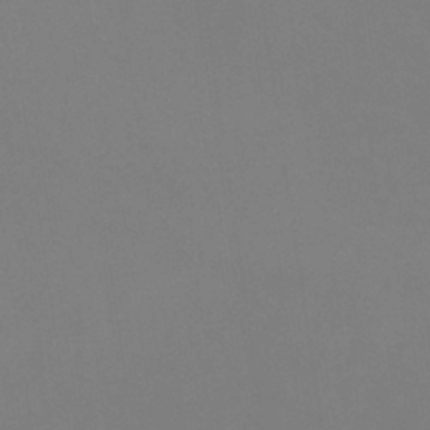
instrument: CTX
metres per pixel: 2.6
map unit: eHb
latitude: -38.4440
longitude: 75.3510
